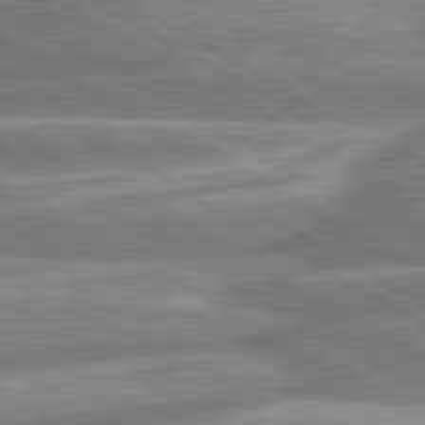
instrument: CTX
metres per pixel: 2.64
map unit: lApd
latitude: 80.6868
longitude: -165.3671
